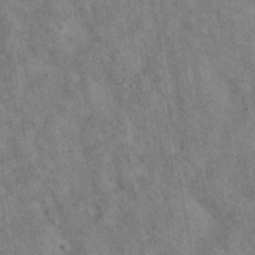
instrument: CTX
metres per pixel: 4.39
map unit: eAb
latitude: 35.8583
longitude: 114.6329
